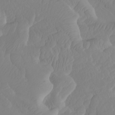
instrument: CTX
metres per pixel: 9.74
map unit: Htu
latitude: -8.1039
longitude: -65.6694
